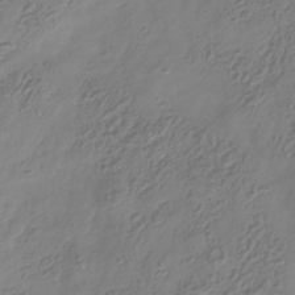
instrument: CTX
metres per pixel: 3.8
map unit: Hve
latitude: -34.6518
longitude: 89.0108
